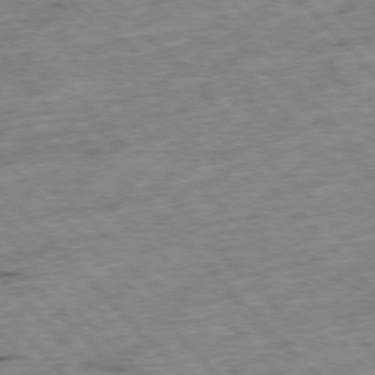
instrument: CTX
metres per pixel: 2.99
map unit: Hpe
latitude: -77.0675
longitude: -16.1767
